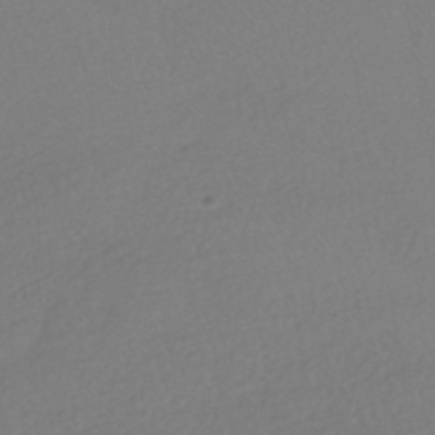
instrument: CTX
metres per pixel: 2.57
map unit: HNhu
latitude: -40.9919
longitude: 96.9731
